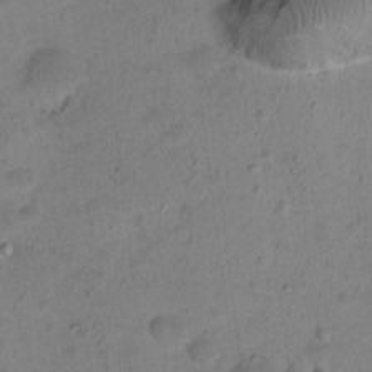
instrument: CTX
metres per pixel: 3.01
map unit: Ht
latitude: 15.2726
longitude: -41.2159
